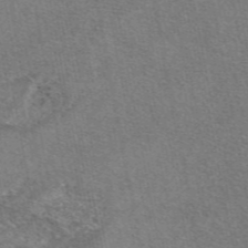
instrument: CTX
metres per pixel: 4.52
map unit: eAb
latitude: 48.2711
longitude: 114.1795
